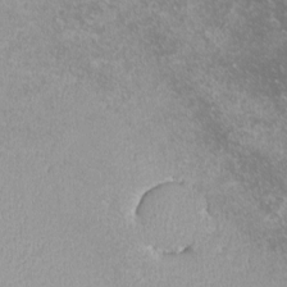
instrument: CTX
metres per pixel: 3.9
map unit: lHvf
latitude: -14.2173
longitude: -99.7827
